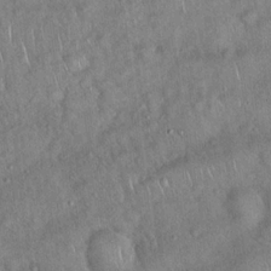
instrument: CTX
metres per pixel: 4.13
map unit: Hto
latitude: 18.3845
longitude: -52.7435
